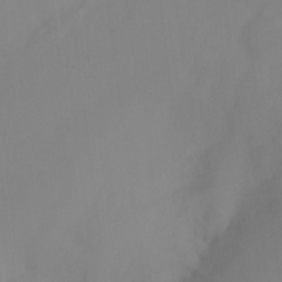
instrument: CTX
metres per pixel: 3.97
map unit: Ht
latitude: -16.0850
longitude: -43.1214
